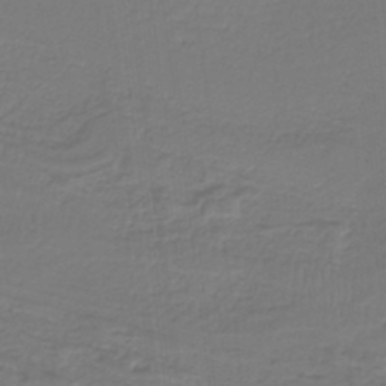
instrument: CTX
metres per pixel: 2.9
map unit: HNb
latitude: -37.5210
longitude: 55.9367
